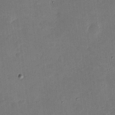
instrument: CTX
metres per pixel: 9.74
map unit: eHh
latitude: 4.4412
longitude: -72.2712
